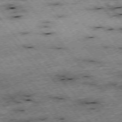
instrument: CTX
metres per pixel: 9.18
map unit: Hpe
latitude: -75.8045
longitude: -21.4427
